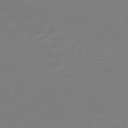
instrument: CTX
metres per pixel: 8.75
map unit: HNhu
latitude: -44.5952
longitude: 98.9919
